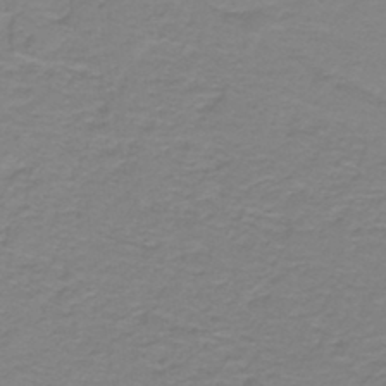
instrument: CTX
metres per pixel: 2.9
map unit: lHb
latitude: -42.4062
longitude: 56.3117
